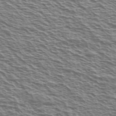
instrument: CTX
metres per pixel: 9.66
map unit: Ave
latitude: 38.3656
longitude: -110.4223
